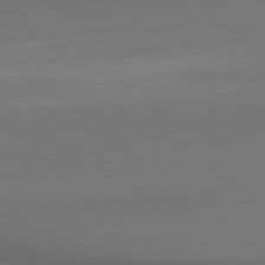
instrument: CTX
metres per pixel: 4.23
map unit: lApd
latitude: 80.5546
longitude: 140.1795
